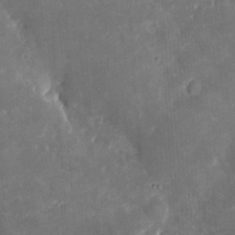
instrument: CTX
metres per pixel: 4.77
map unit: eHh
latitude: 5.0269
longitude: -70.5357
